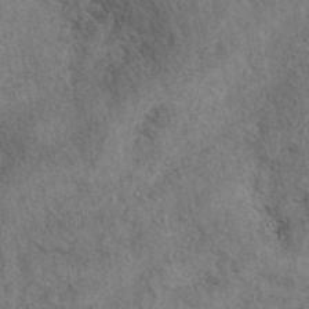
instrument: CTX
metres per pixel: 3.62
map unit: eAb
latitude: 40.0633
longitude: 107.8801
